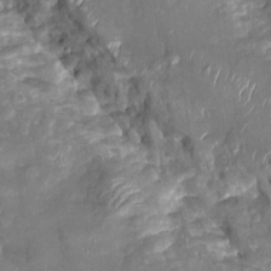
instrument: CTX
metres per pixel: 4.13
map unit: Htu
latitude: 1.8583
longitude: 142.2739
